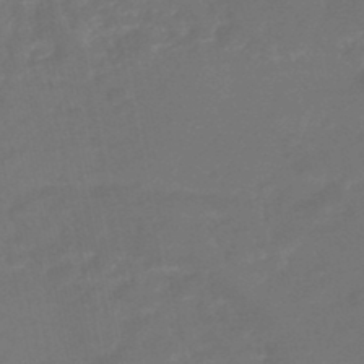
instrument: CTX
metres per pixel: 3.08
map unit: HNhu
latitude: -46.3306
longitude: 92.3495
